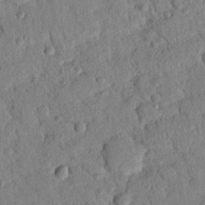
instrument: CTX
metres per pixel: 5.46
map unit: Nhu
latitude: 21.0837
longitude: -78.4790
